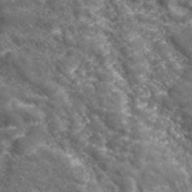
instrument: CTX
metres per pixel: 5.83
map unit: eHh
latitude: 42.9325
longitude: -89.9151
